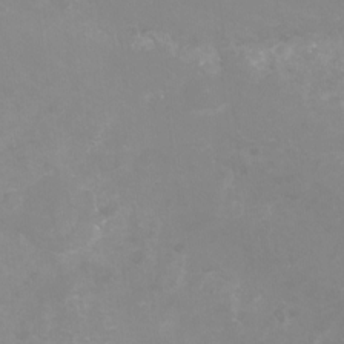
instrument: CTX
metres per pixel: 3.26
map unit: Nhu
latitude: -13.5210
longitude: -56.8568
